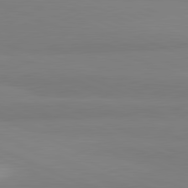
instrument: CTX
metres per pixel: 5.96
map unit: lApd
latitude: 81.6883
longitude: 177.6722
